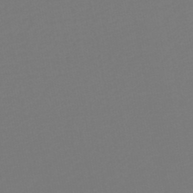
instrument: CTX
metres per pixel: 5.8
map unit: HNb
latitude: -47.2754
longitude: 57.2187
